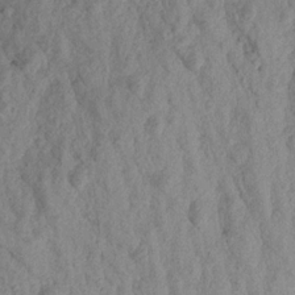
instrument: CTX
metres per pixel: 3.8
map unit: Aa
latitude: 18.6112
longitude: -146.8191
